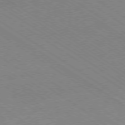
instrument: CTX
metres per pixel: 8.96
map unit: Hpe
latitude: -78.3306
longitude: -21.6694
